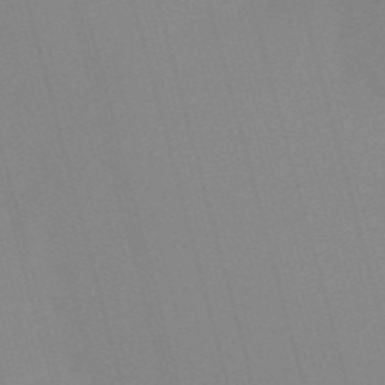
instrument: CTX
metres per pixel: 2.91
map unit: HNb
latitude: -54.9542
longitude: -45.1403
